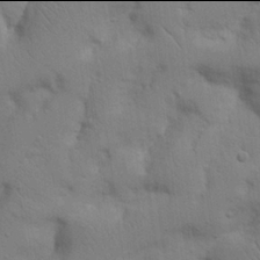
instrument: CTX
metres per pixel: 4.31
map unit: Nhu
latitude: 17.9906
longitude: -75.2915
